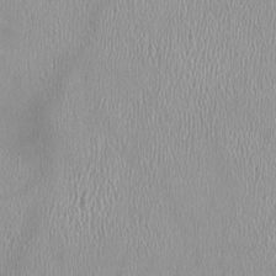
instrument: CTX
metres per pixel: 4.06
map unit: HNhu
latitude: -1.5777
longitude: -0.4223
